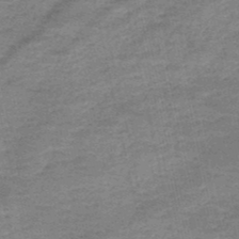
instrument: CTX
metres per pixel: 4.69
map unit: HNb
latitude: -50.1039
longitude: -41.4048
